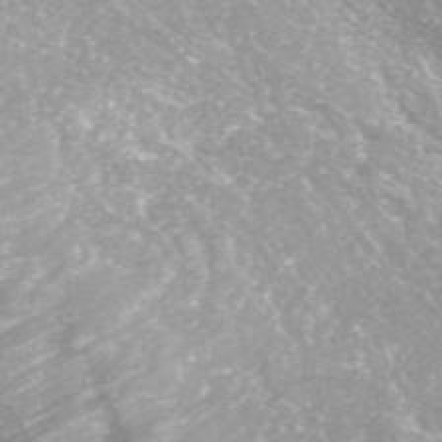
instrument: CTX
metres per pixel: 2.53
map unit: ANa
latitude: 43.9528
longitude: 24.7652
